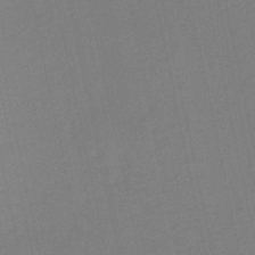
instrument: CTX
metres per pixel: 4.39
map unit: HNb
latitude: -46.4062
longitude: -41.6693
